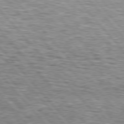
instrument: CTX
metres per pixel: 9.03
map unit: lApd
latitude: 76.5734
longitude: -74.4034
